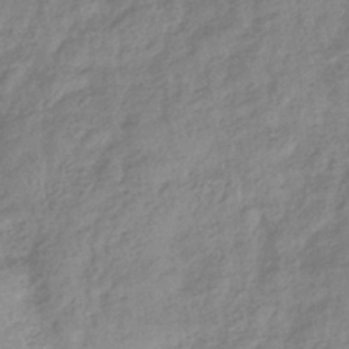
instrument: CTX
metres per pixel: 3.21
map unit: eHb
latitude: -37.2376
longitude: 81.0865
